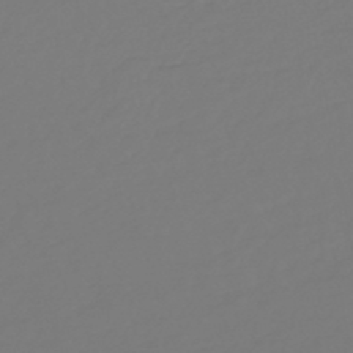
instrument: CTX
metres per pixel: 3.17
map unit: lHb
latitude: -46.4818
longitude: 74.5574
